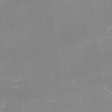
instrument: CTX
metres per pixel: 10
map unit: Ave
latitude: 18.2333
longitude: -137.2159
